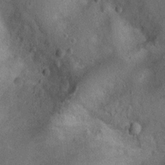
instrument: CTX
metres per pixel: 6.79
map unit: Ht
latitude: 4.0633
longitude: -20.2144
